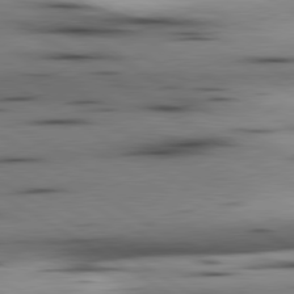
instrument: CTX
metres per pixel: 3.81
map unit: lApd
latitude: 80.4412
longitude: 161.0298
